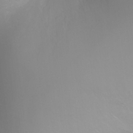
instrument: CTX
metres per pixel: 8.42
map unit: Ht
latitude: -0.8030
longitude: -20.8002
